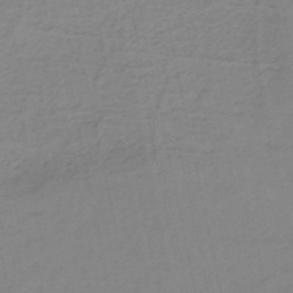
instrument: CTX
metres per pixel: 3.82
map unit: HNb
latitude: -51.2187
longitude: -50.5356
